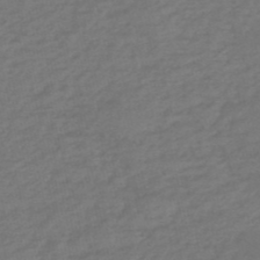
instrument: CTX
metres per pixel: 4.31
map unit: eHh
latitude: -51.8044
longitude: -24.6301
